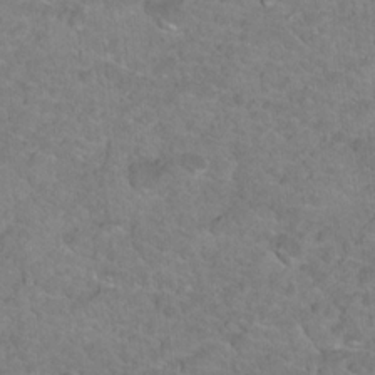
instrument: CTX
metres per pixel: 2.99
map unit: Hto
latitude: 18.0633
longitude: -34.6301
